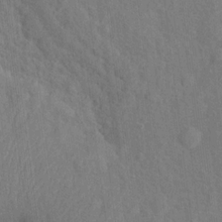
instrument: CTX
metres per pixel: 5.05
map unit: Ht
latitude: 15.6316
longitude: -41.3859
